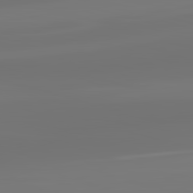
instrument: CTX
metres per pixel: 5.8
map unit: lApd
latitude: 83.2725
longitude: -131.4994
